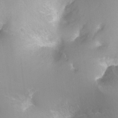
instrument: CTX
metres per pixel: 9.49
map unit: Ht
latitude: -10.6330
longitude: -44.7246
